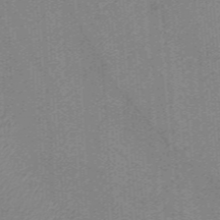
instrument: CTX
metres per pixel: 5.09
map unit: HNb
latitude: -38.9164
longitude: 53.7855
